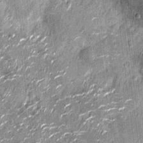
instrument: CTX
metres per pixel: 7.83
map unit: Nhu
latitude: -14.3307
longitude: -23.2159
